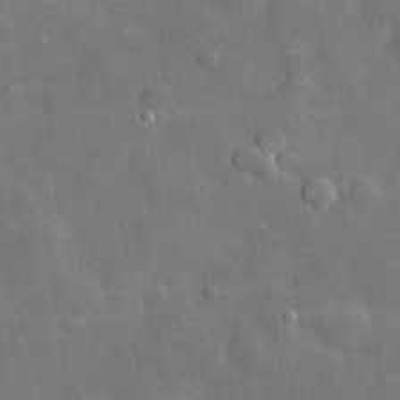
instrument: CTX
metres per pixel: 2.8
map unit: eHh
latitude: 29.1403
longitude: -78.9514
